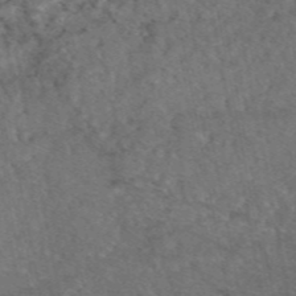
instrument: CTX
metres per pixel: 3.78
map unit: eAb
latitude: 47.5938
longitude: 111.7855
